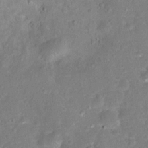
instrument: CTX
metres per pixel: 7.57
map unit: Hto
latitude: 16.6113
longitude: -42.3845
